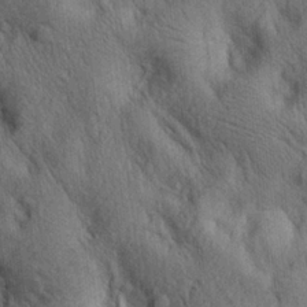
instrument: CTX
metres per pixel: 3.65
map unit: lAa
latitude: 21.2915
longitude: -138.4790
